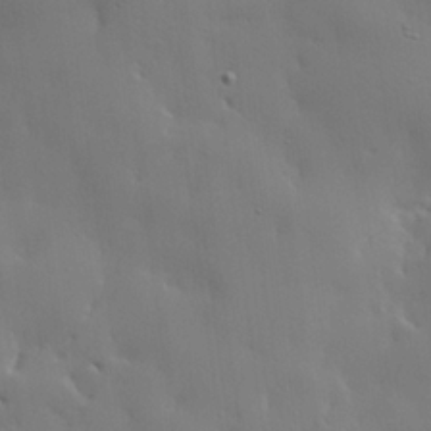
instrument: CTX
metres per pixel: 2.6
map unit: lHvf
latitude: 21.8206
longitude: 145.7667
